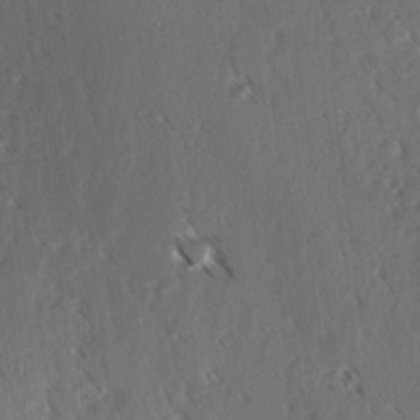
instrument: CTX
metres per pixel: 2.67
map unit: lAvf
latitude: 3.7638
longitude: -105.9339
